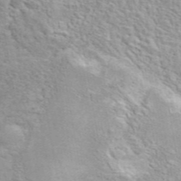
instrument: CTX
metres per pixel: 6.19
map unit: ANa
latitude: 46.2712
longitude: 24.5196
